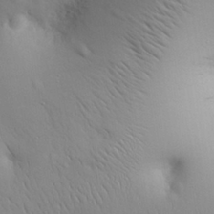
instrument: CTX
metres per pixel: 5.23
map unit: Nhu
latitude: 28.9325
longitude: -68.8569
